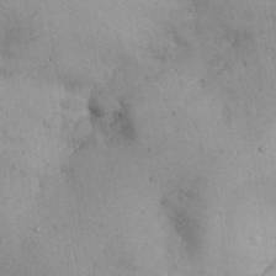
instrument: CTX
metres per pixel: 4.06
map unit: Nhu
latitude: 26.7057
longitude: -68.1389
